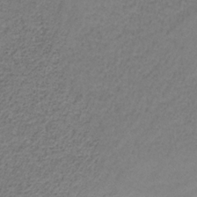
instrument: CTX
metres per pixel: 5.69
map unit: HNb
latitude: -34.4251
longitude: 53.5399
